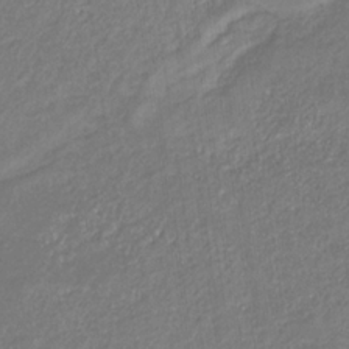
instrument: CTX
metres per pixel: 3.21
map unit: eHb
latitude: -31.0675
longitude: 67.1620
